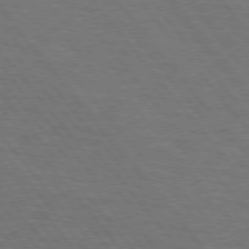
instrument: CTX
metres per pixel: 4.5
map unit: lApd
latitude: 75.8017
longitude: -83.5560
